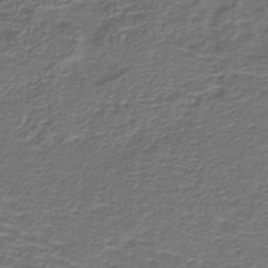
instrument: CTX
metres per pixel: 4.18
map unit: lHb
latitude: -39.5210
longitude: 58.8974
